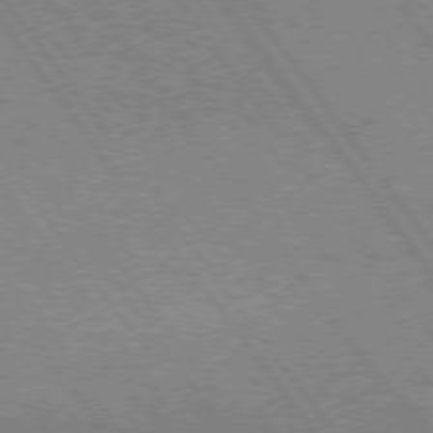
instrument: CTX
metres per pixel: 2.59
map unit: lApd
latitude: 74.8758
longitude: -81.0269
